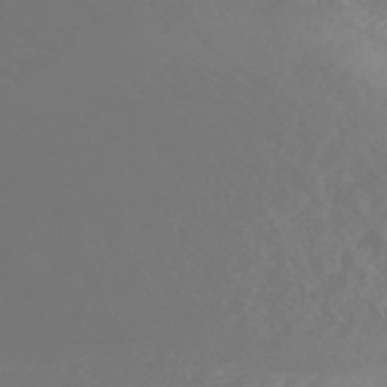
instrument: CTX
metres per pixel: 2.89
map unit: Nhe
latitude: -47.1809
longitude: -171.1592
